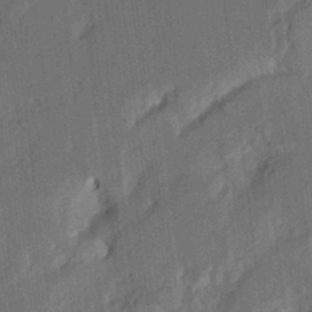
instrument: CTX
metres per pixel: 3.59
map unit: Aa
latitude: 22.6112
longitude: -150.6301
